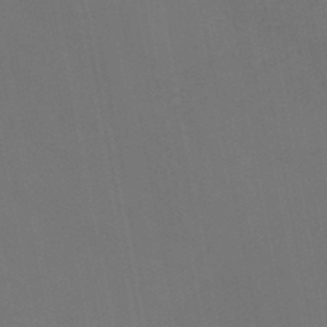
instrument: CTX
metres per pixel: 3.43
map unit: HNb
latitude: -47.8044
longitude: 56.5196
